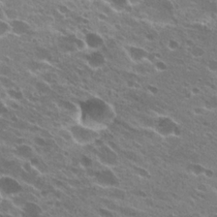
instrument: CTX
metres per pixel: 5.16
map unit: Hto
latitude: 24.4034
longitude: -38.9136
